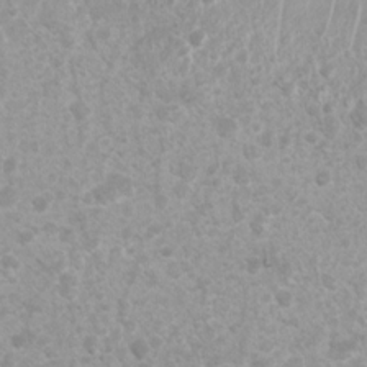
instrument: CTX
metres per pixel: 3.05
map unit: Nhu
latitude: 7.2726
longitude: -20.7813
